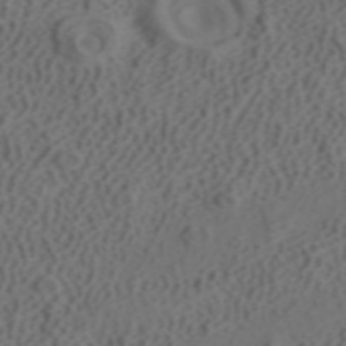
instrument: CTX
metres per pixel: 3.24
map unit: ANa
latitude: 41.7827
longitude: 33.5210
